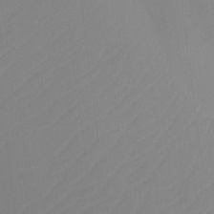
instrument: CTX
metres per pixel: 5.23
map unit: Ht
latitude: -14.4251
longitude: -50.1011
